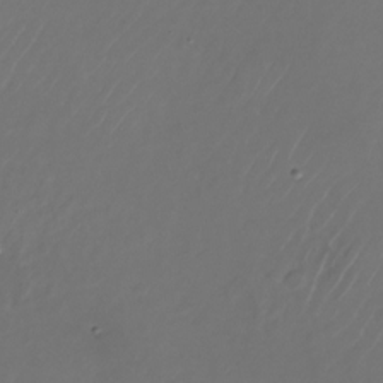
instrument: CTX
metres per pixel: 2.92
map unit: Nhu
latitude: -27.6721
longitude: -72.3468
